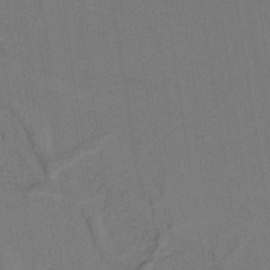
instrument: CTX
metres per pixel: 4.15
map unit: lHb
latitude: -38.7463
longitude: 55.0676
